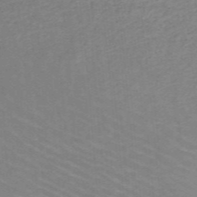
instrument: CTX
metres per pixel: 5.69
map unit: HNb
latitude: -47.8989
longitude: -45.7072
